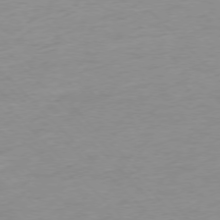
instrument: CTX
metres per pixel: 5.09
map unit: Ap
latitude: -76.8030
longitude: -63.1403
